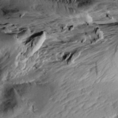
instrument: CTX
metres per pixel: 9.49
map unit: Aa
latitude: 10.5924
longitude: -142.8191
